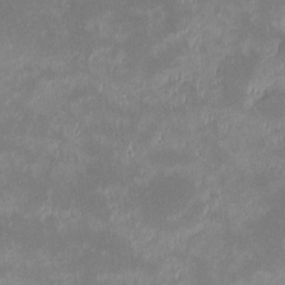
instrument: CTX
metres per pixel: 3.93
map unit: eHh
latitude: -1.3321
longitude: -84.5735
